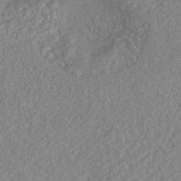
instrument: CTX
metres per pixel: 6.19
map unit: eHh
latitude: -42.7463
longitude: 118.1417
